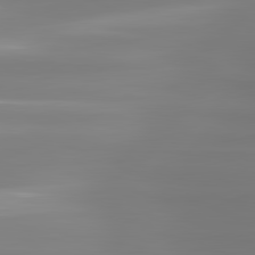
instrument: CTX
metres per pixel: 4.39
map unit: lApd
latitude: 81.3104
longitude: -134.7057
